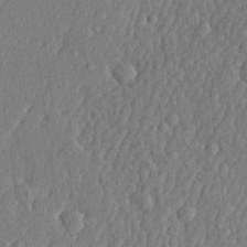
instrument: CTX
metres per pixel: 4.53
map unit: lHvf
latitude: 22.4223
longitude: 142.7652
